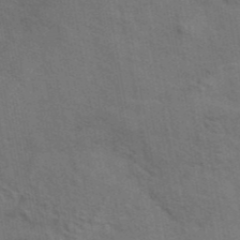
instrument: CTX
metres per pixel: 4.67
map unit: eAb
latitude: 43.1781
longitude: 107.5399
